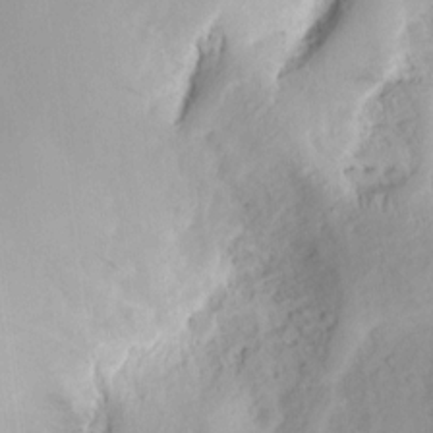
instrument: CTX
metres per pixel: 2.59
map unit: Ht
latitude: 9.1214
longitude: -74.8002
